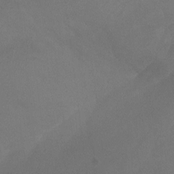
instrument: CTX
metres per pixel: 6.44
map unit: Aa
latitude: -7.4643
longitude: -78.4412
